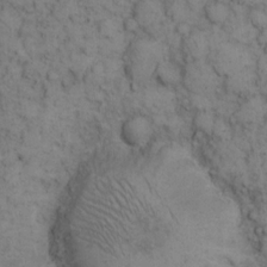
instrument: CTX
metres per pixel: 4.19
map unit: eHh
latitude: 13.6316
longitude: -63.5938
